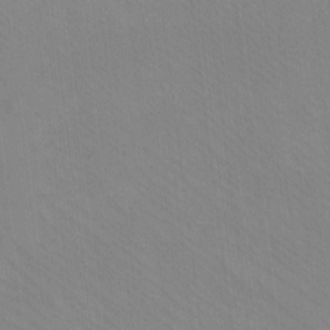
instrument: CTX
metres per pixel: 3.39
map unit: eHh
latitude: -8.7841
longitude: -67.6882
